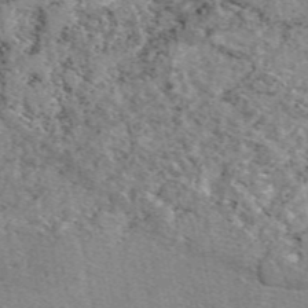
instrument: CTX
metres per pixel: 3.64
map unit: eAb
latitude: 49.2726
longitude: 108.7841
